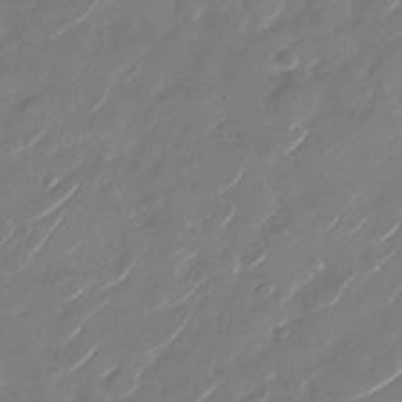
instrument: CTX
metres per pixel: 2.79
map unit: Nhu
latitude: -29.1809
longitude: -72.2145
